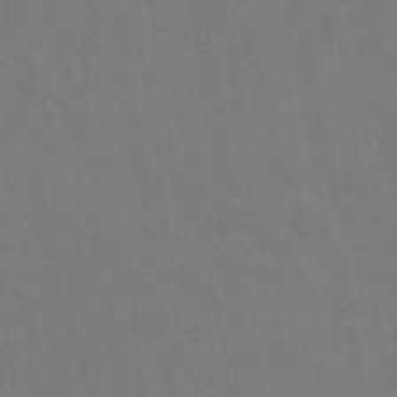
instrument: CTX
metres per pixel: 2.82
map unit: Hto
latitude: 0.0444
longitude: -34.3278
